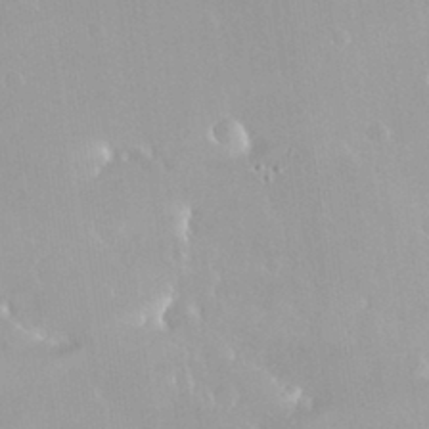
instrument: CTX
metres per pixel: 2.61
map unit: Nhu
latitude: 30.2901
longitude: -56.9702
